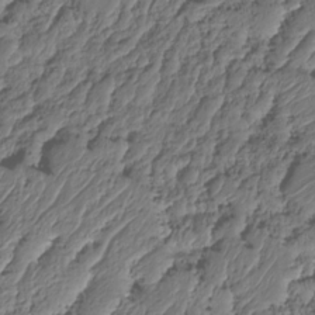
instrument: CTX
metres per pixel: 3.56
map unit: HNhu
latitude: -24.7841
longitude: 50.6329
